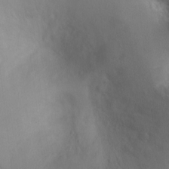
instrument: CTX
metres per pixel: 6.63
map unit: Ht
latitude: -1.9179
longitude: -16.1011
